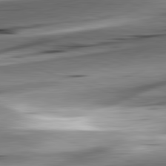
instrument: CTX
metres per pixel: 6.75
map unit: lApd
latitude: 82.1955
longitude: -151.5560
